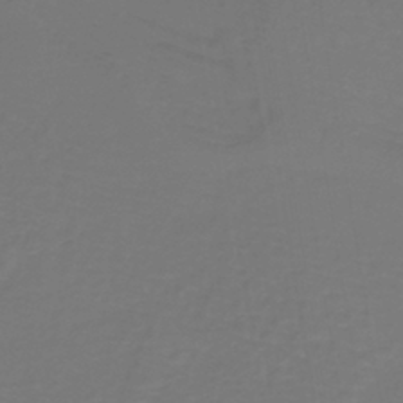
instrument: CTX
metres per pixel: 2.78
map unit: lHb
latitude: -39.1620
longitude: 63.2754
